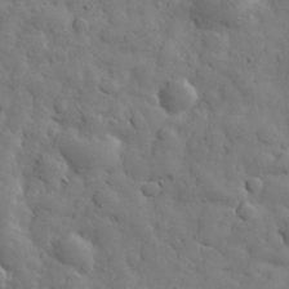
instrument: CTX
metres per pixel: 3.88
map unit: eHh
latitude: 31.7450
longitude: -68.9892
